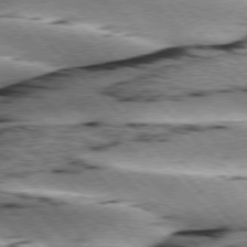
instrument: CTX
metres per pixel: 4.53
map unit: lApd
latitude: 76.3278
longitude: -79.1214
